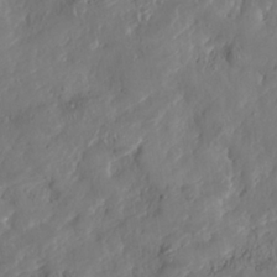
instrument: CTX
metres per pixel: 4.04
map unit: Nhe
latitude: -36.9541
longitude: 137.9556
